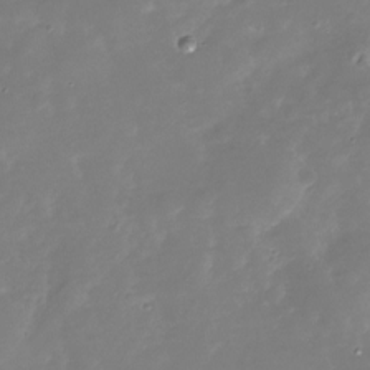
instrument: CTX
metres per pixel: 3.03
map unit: Nhu
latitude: -29.5021
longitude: -77.5749
